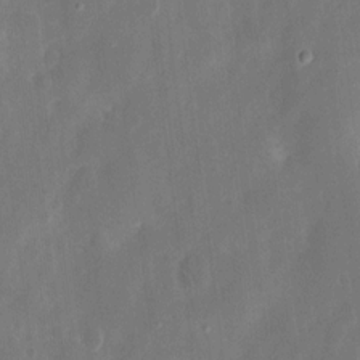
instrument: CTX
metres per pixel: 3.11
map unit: eHh
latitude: 13.2726
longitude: -72.7058
